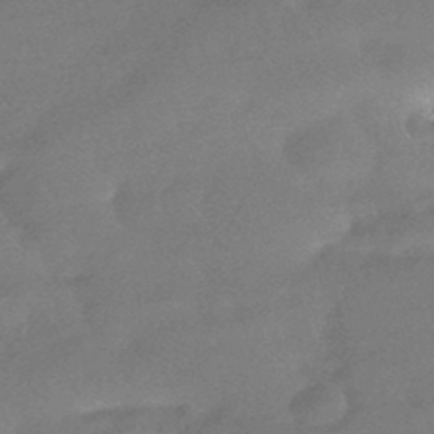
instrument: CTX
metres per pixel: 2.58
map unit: HNhu
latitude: -44.1417
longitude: 92.5385
